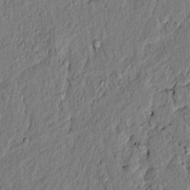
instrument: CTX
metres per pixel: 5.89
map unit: lAvf
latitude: 6.9136
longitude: 166.6141
